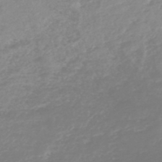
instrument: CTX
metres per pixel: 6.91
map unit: lHb
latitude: -45.3888
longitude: 79.1998
